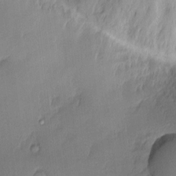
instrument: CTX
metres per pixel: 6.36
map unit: eHh
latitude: 3.4615
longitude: -75.6316
